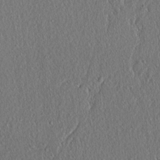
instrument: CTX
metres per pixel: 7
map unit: lAvf
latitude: 7.3482
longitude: 167.2376
